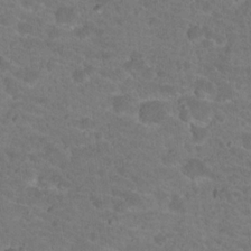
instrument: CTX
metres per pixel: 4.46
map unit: Hto
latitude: 18.4412
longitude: -34.4601
